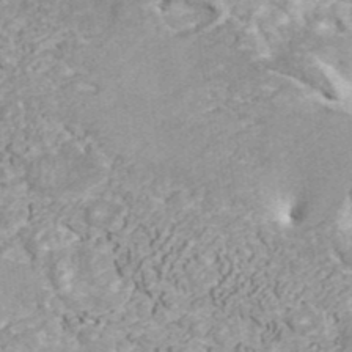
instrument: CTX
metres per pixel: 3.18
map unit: ANa
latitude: 41.9150
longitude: 17.9556
